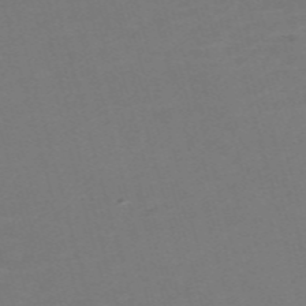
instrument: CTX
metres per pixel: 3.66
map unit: Nve
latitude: -59.1431
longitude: 58.2928
